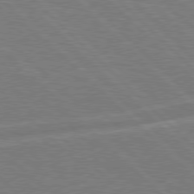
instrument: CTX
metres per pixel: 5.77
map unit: Hpe
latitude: 77.6505
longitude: -151.6127
